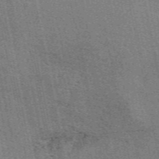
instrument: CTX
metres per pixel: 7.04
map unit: eAb
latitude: 49.4048
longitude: 116.1794
